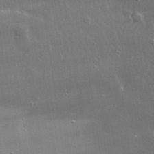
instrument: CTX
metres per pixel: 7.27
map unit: lHvf
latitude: 31.8962
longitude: -89.3671
